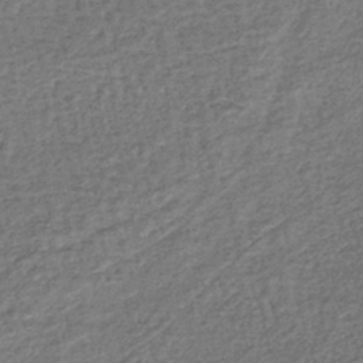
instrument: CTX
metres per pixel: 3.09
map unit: lHb
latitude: -40.7841
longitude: 71.2754
